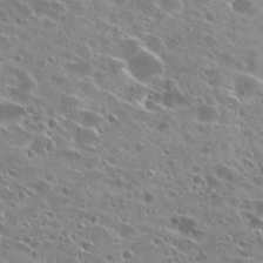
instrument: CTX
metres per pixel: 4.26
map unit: Hto
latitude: 28.1955
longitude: -44.7057
